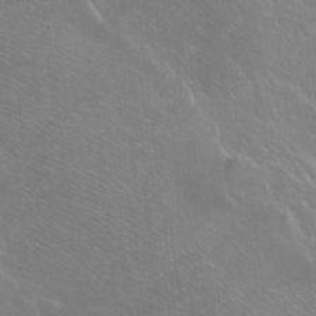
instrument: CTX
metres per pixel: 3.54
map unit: Ht
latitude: -7.3131
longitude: -36.8191
